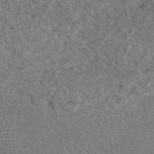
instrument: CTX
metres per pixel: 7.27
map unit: eAb
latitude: 48.4412
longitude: 106.5574
